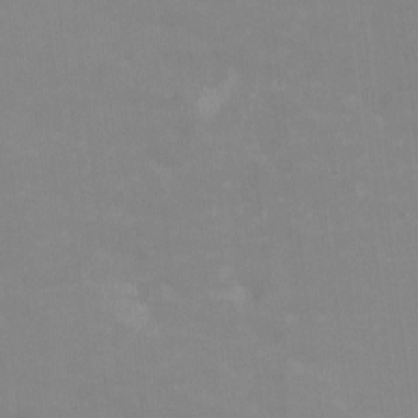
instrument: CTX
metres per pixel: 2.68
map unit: HNhu
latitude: -0.2740
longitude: -3.9906
